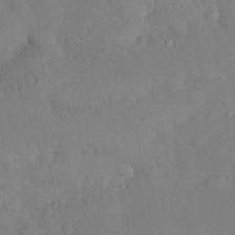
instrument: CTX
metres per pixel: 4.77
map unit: Nhu
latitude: 27.0648
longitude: -70.2522
